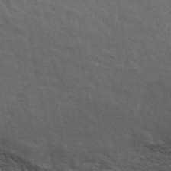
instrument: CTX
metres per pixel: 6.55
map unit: ANa
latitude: 45.9528
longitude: 37.8233
